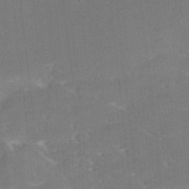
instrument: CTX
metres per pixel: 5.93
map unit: Ave
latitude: 18.1200
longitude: -137.2159
